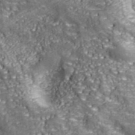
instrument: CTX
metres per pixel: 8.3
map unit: eHh
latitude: 43.1781
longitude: -91.9906
